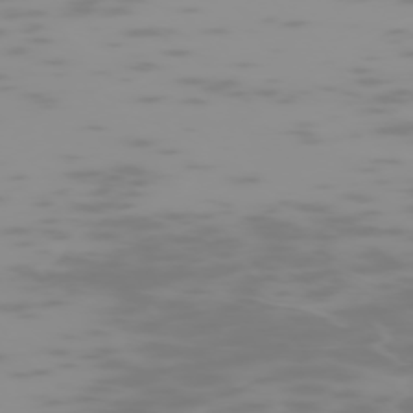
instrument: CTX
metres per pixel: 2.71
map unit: Hpe
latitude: -74.7086
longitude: 6.8786
